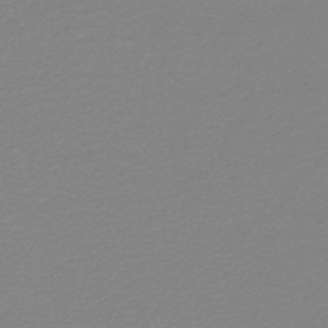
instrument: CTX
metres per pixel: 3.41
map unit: lHb
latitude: -46.3117
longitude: 59.1431
